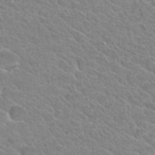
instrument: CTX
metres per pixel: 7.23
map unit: Hto
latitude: 26.1011
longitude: -35.9906
